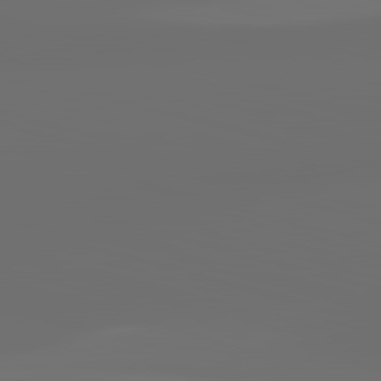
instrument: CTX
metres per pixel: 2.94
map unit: lApd
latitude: 83.5749
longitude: -130.6680
